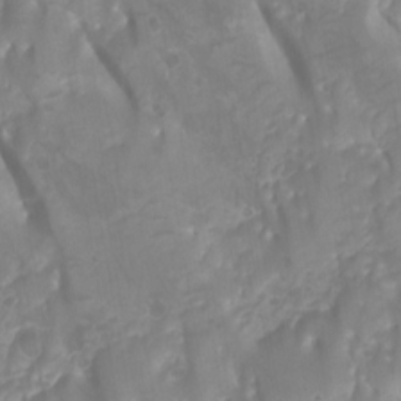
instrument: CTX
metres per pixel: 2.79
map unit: Htu
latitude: -12.9920
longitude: -70.5357
